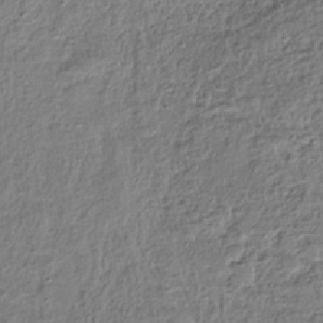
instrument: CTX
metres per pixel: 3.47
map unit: HNhu
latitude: -39.1809
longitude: 107.3510
